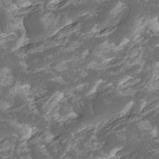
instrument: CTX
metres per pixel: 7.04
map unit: Htu
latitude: -11.8233
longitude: -73.9528
